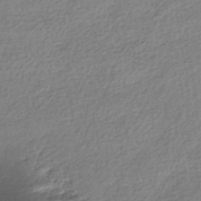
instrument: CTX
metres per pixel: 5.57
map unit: HNhu
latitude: -40.9542
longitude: 96.3306
